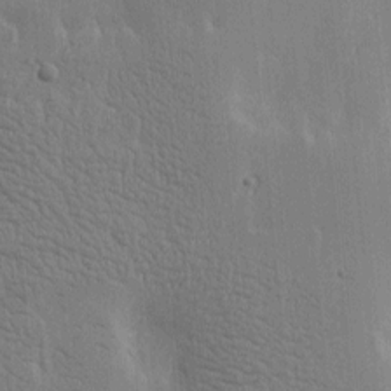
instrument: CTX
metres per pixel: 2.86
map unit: Htu
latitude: -4.5951
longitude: 174.5195
